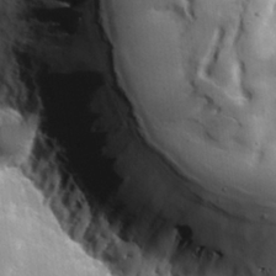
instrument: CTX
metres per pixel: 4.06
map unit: lHvf
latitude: 25.7071
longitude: 141.1242
